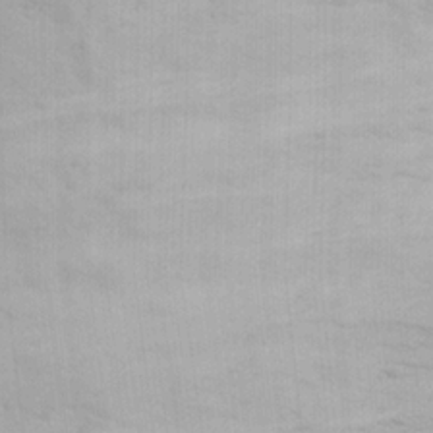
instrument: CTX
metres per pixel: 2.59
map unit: Ave
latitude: 23.4048
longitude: -136.4790
